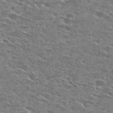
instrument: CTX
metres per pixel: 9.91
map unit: Hto
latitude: 28.3278
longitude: -46.4223
